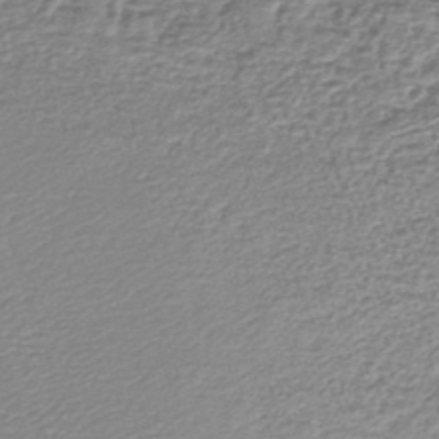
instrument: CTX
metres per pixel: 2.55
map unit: lHb
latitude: -42.5762
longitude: 72.8219
